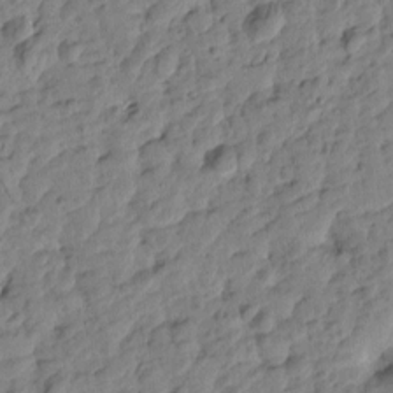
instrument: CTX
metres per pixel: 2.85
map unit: Htu
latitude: -0.7275
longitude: -179.1970
